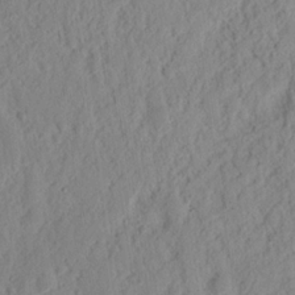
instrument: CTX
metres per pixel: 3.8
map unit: Nhu
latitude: 15.4238
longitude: -73.7072
